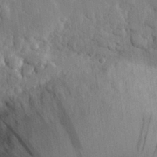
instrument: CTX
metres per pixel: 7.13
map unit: eHh
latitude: 31.6505
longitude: -80.1011
